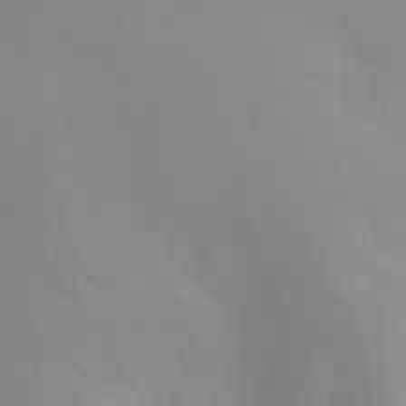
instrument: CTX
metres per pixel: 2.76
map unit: Ht
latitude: -8.4062
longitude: -27.8206
